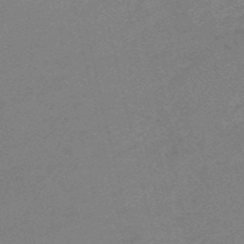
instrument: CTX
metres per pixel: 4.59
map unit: HNb
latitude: -55.2565
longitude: -43.4049
